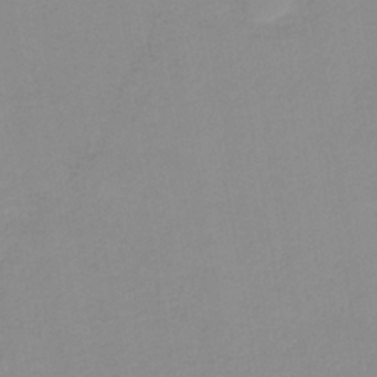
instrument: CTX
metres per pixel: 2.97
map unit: HNb
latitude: -35.6911
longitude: 51.7855
